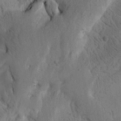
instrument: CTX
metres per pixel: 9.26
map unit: Htu
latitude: -3.1809
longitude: 169.0108
